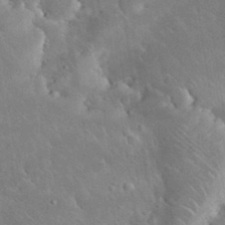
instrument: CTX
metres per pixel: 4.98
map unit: Nhu
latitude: 31.0837
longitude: -57.1025
